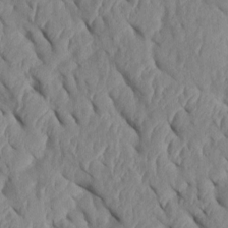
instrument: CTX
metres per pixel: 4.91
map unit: Htu
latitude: 2.1200
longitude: 147.8233
